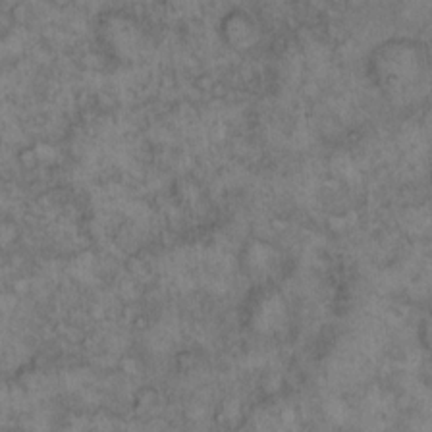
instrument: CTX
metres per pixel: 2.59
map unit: eHh
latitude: 13.8017
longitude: -64.4601
